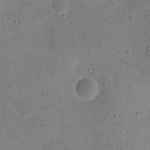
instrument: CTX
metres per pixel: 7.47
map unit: eHh
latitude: 21.6316
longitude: -65.7639
